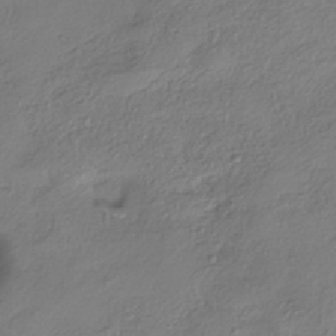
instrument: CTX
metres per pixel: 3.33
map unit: eHh
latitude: -41.6344
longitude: 122.7275
